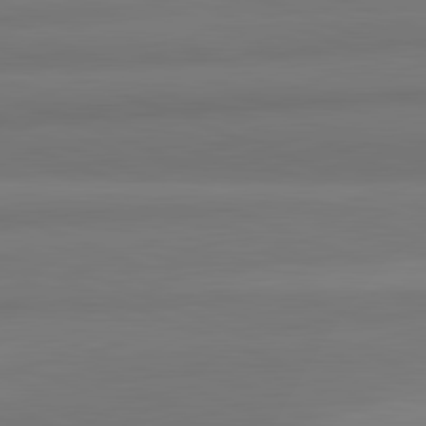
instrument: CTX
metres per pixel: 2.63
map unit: lApd
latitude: 82.3278
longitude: 177.8800
